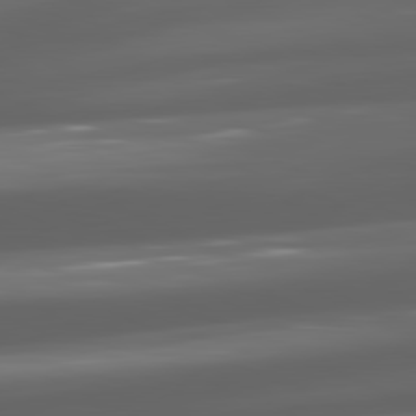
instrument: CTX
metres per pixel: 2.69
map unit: lApd
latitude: 81.4993
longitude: -146.4412
